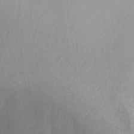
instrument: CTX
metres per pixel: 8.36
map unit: Ht
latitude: 3.5560
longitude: -29.0458
